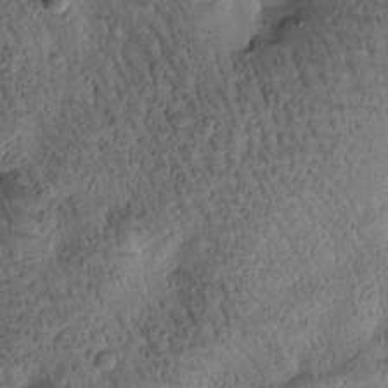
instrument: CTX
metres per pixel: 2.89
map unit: Htu
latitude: -1.2565
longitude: 170.8030
